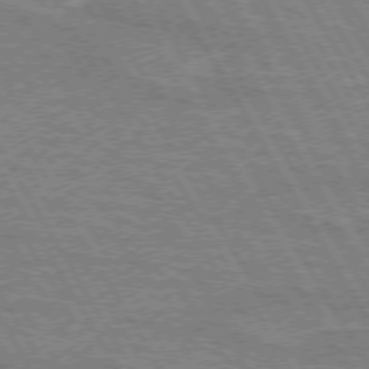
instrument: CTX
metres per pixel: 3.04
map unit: lApd
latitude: 72.8947
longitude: -55.5938
